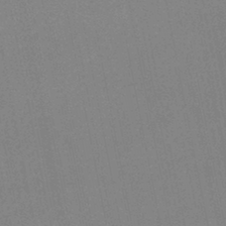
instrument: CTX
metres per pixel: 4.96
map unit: lHb
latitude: -42.1983
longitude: 67.1809
